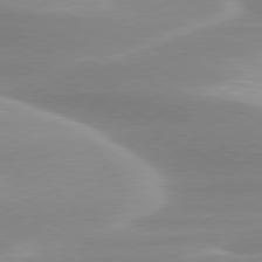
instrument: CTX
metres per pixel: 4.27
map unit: lApd
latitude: 79.6694
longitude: -115.3292
